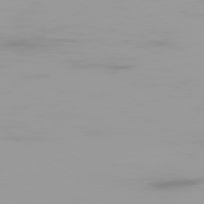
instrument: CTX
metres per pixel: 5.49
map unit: Ap
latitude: -77.2187
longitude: -73.3293
